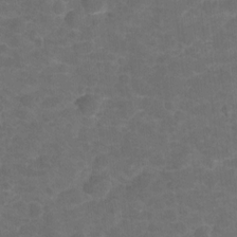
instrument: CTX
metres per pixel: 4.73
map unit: Hto
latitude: 4.9325
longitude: -31.4049
